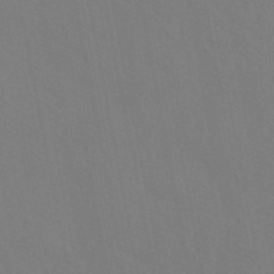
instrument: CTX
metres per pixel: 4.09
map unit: eAb
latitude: 46.2145
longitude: 112.4251
